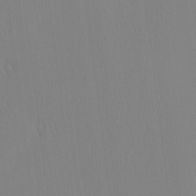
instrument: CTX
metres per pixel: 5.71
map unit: eHh
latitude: -4.3306
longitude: 14.8408
